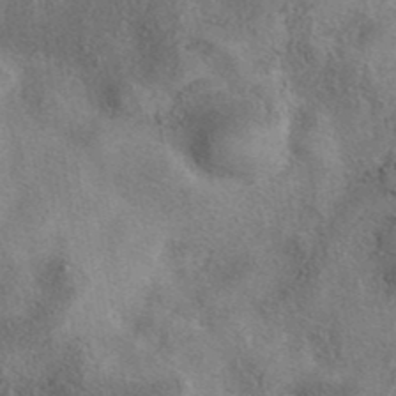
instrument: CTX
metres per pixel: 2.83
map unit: eAb
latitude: 40.5923
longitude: 107.6911
